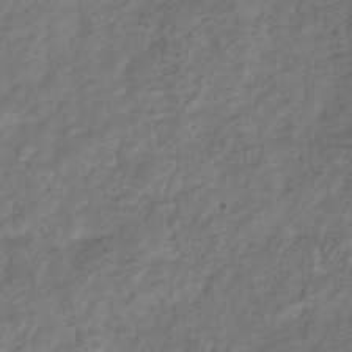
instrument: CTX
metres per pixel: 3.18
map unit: Hve
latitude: -33.2754
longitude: 91.7289
